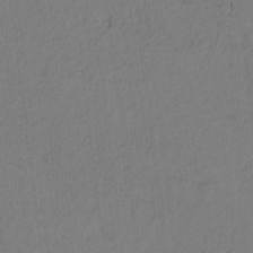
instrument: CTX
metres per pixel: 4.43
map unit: Htu
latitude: -2.6896
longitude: 167.5021
